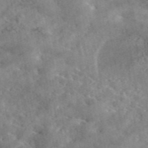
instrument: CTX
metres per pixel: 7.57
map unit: eAb
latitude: 45.5938
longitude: 128.9353
